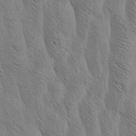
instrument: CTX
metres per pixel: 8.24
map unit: Htu
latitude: -3.4832
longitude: 170.5385
